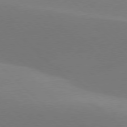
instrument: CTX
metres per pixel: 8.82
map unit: lApd
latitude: 77.6316
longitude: -51.1592
